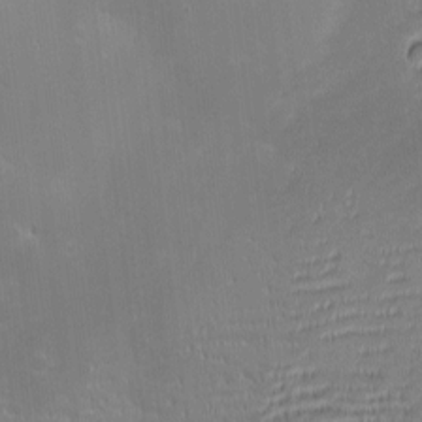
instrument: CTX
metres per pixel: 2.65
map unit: eHh
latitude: -2.4062
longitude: -86.1011
